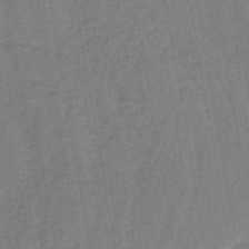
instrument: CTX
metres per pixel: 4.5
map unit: lHb
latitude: -41.5588
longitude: 60.7463
